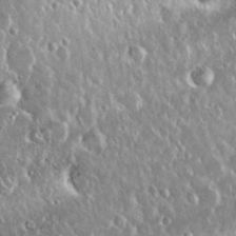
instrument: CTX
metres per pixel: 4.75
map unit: Nhu
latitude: 28.7624
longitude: -62.1956
